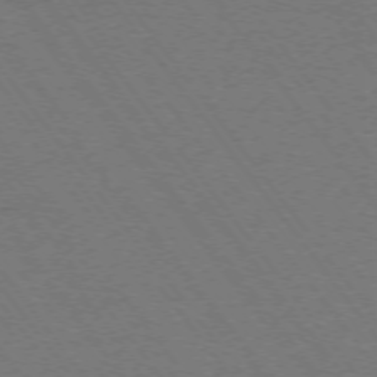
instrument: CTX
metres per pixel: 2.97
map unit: Ap
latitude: -74.5007
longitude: -77.2159
